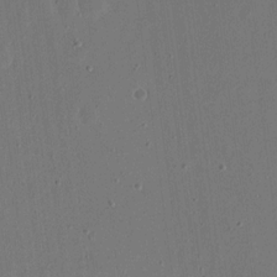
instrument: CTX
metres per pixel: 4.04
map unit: eHh
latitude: 15.8773
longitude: -70.3089
